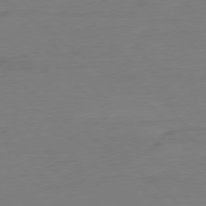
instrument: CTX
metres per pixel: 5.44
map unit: Ap
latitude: -78.6518
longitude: -76.7435
